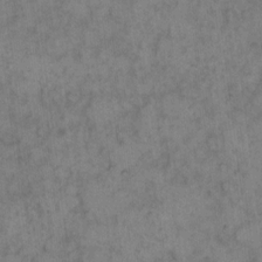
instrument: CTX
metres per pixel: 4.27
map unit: eHh
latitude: 11.3104
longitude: -62.5924
